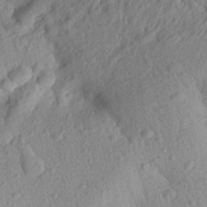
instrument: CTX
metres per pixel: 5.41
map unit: Aa
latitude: 27.3293
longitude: -143.9339
